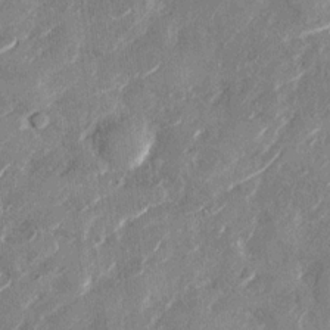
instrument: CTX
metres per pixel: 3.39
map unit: Nhu
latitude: -29.0109
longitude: -72.7625
